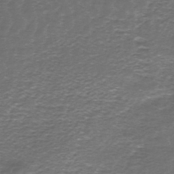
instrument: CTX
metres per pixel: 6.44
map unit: HNhu
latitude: -43.6721
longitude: 100.9541
